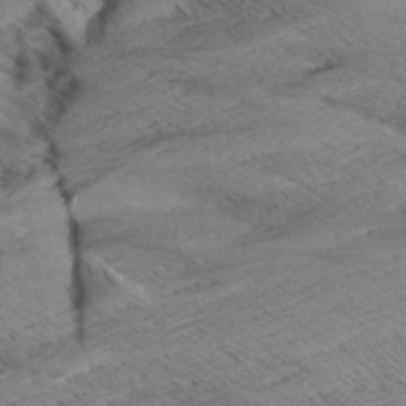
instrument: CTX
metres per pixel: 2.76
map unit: Aa
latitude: 8.6491
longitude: -140.4790
